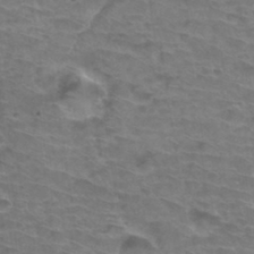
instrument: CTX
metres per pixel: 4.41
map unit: Hto
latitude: 34.4790
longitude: -44.2900
